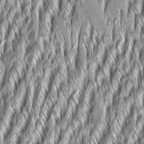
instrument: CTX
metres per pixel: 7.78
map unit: Aa
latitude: 8.1389
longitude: -131.9717
